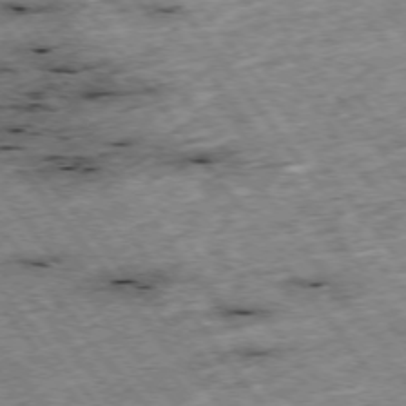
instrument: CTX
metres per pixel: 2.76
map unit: Hpe
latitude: -75.3510
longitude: -21.6694
